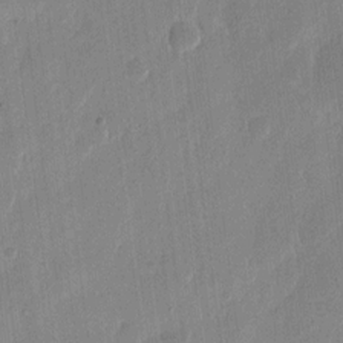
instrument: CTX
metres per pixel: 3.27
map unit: eHh
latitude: 12.4601
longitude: -68.7624
